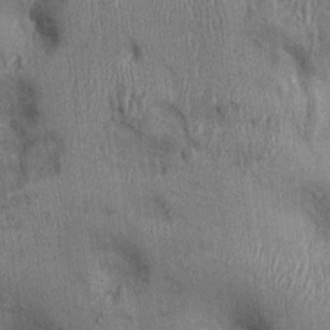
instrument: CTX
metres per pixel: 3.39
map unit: Ht
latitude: -2.4440
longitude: -13.8584
